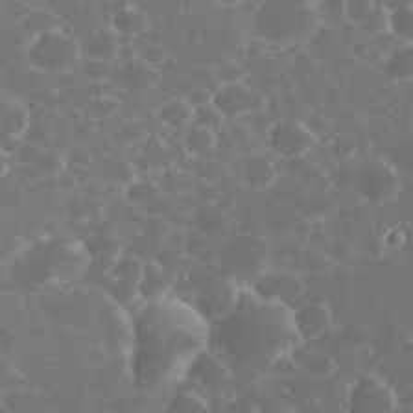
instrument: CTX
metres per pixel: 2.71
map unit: eHh
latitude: 32.6302
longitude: -61.0080
